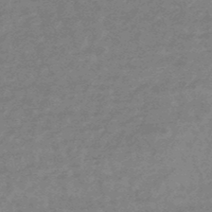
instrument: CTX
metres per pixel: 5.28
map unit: lHb
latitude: -48.2362
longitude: 82.0850
